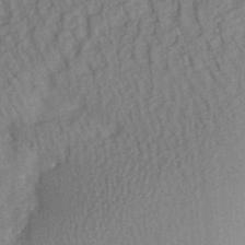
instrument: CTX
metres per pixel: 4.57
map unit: Aa
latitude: 31.0648
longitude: -141.9150
